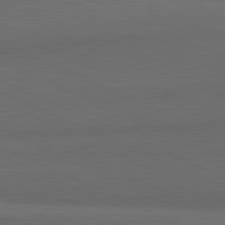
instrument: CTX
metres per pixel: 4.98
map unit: lApd
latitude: 81.9717
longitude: 157.2754
